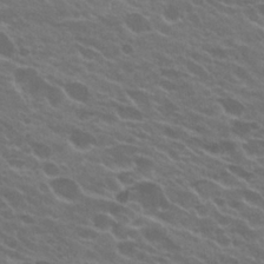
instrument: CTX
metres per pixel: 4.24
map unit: Hto
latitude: 24.0633
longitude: -36.2334
